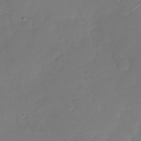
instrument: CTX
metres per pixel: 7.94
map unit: Nhu
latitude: -28.6707
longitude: -60.1389
